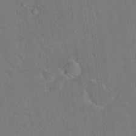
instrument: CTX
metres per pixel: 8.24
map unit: Hto
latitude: 17.7072
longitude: -39.8394
